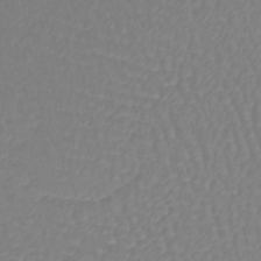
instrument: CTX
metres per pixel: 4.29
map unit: lHb
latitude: -41.8233
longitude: 67.4265
